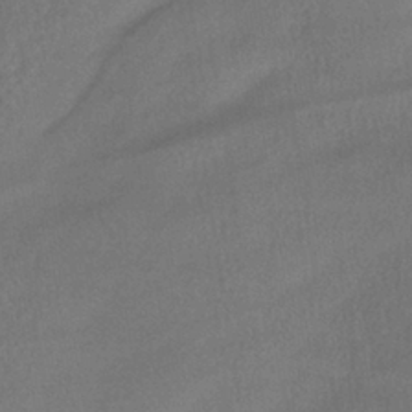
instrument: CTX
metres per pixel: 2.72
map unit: lHb
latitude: -39.5966
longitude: 68.5384
